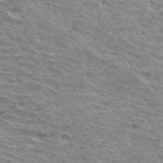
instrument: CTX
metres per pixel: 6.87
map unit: Hto
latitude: 34.3845
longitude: -43.6694
